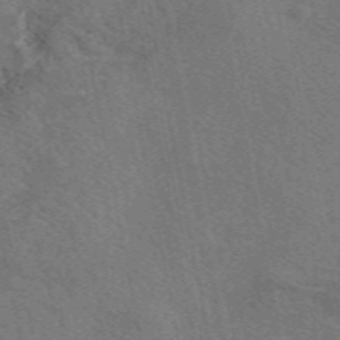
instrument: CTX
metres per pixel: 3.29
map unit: eAb
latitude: 50.5545
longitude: 110.3306
